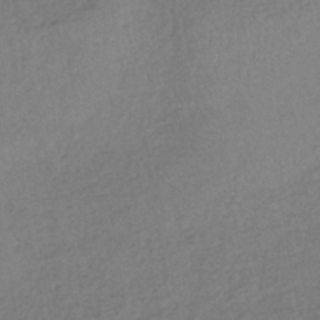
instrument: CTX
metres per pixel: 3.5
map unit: lHb
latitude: -38.7652
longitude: 68.5195
